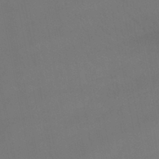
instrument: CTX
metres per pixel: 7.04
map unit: lHb
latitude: -44.4251
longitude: 60.8975
